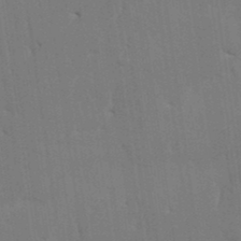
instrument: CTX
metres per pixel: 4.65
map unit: HNhu
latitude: 3.9717
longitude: -7.9150
